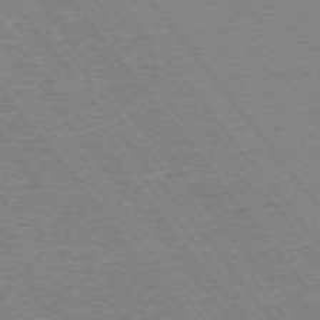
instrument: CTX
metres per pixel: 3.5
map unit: Ap
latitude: -74.9353
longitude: -81.9717
